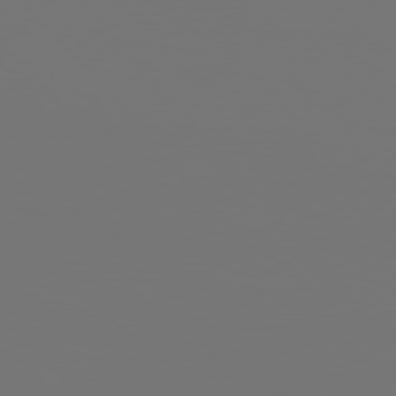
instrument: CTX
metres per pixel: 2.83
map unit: Hpe
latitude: 76.2522
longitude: -139.9717
